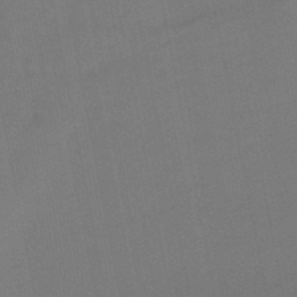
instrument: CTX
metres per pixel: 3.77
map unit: lHb
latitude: -48.8786
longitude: 75.9745
